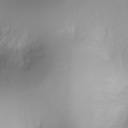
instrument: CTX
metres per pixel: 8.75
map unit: Ht
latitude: -0.5763
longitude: -18.7246
